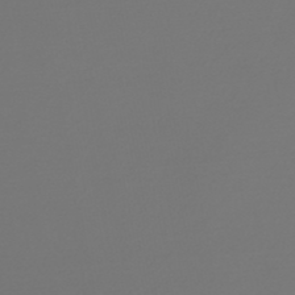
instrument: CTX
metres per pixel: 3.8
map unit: lHb
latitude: -47.6533
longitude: 63.0108
